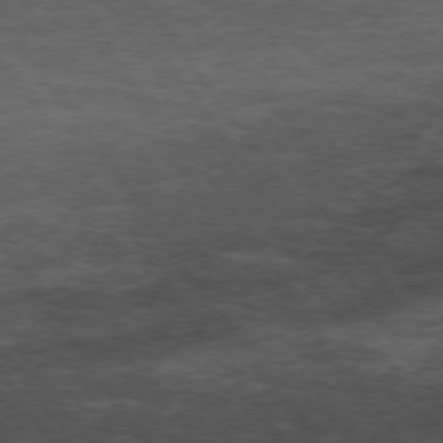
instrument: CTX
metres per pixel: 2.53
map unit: Hpe
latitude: 73.9906
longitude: -143.2537
